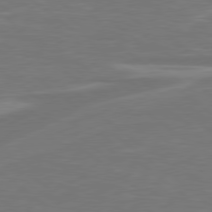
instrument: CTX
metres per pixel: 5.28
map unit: Hpe
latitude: 78.6113
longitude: -126.3845
